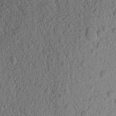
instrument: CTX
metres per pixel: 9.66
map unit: Aa
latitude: 18.1577
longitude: -147.0081
